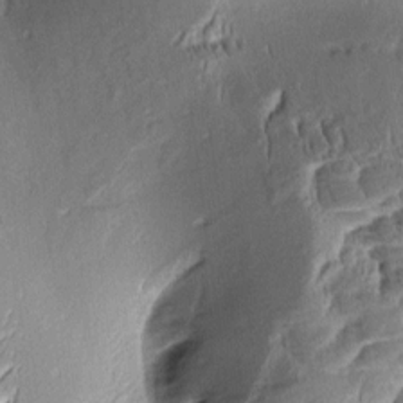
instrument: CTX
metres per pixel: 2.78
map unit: Aa
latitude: 8.8380
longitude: -133.0270
